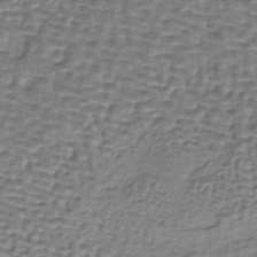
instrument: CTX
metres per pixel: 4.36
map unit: lHb
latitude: -36.4440
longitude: 59.1242
